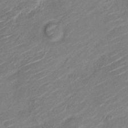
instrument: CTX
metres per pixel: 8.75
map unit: Nve
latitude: -19.3510
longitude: 108.6518
